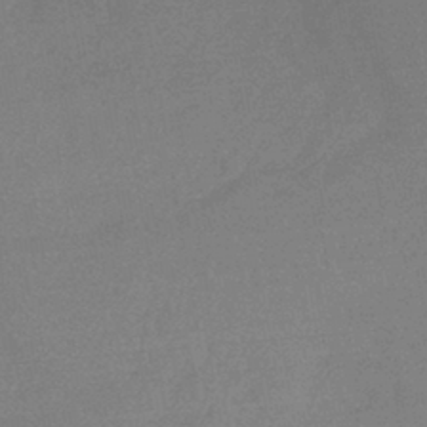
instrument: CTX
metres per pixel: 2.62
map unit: lHb
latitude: -41.7100
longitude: 73.5588
